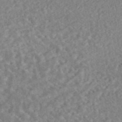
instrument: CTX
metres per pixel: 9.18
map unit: eAb
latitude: 44.4790
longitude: 124.5007
